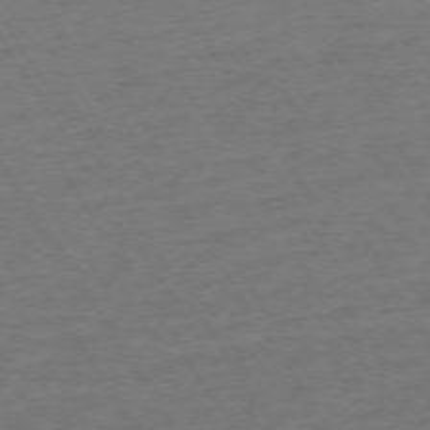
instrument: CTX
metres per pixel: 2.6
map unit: Ap
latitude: -74.1039
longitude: -86.2900
